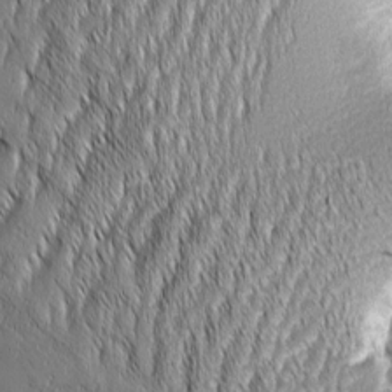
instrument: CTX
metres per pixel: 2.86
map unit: Aa
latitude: 8.7435
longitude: -129.1403
